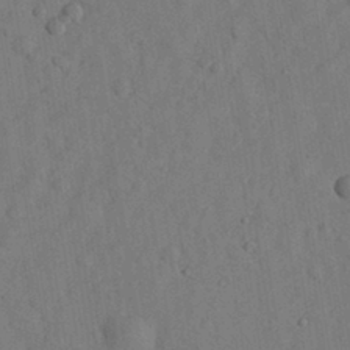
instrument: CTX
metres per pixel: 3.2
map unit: eHh
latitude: 29.0269
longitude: -76.3845
